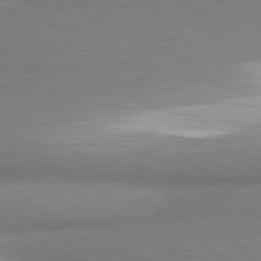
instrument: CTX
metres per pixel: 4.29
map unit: lApd
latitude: 80.6490
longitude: 165.2943
